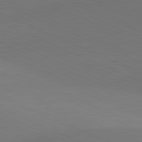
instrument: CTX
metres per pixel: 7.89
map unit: lApd
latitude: 81.4615
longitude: 136.7841
